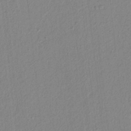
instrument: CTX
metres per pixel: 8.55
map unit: lAvf
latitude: 6.4223
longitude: 165.5777
